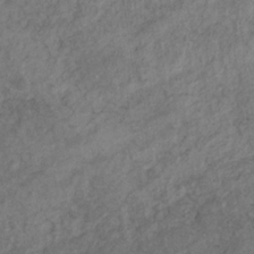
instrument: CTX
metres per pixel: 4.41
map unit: eHb
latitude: -32.6141
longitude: 71.5777
